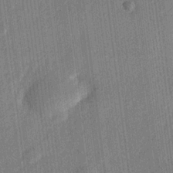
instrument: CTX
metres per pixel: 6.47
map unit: lHvf
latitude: 23.0647
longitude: 144.6519
